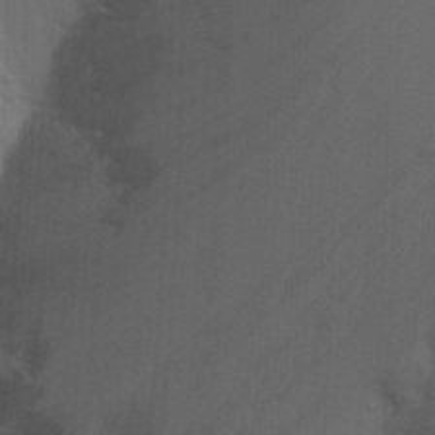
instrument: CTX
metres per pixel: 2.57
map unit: Nhu
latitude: -8.6707
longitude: -48.1956
